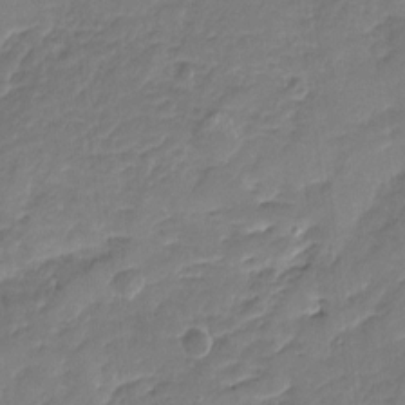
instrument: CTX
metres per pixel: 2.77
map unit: Nhu
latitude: -17.8234
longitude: -57.5371
